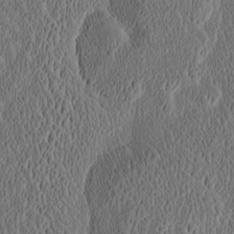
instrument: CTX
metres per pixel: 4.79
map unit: Htu
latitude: -2.9352
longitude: 167.3510
